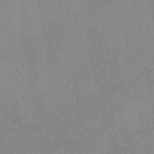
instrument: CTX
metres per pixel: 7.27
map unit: eAb
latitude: 49.0647
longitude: 105.1242
